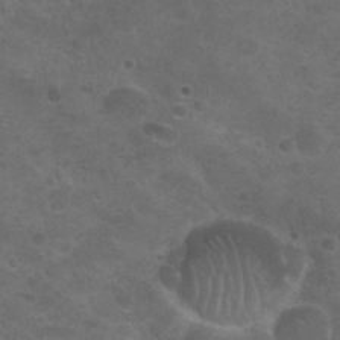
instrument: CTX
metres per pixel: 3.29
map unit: Nhu
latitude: 25.8961
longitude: -51.6127
